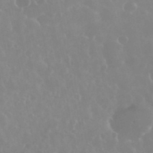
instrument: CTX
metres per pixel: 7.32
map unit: eHh
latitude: 35.5182
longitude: -59.1592
